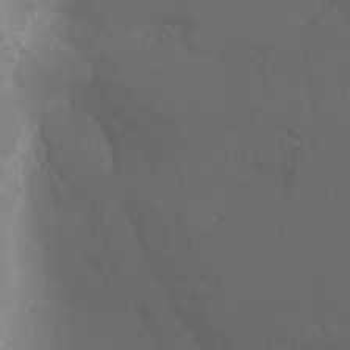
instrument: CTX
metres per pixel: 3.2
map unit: Ht
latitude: -10.7274
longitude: -33.6883
